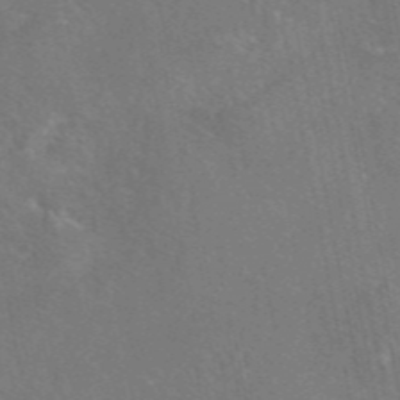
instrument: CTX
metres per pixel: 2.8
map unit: eAb
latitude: 46.5357
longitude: 107.8989
